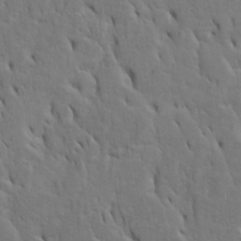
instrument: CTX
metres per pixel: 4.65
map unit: Htu
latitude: -6.7085
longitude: 144.8975
